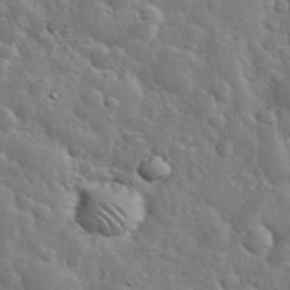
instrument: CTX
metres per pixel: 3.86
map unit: eHh
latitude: 36.0255
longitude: -66.4034
